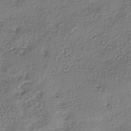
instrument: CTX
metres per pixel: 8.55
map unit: eHh
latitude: -42.6329
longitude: 122.9542
